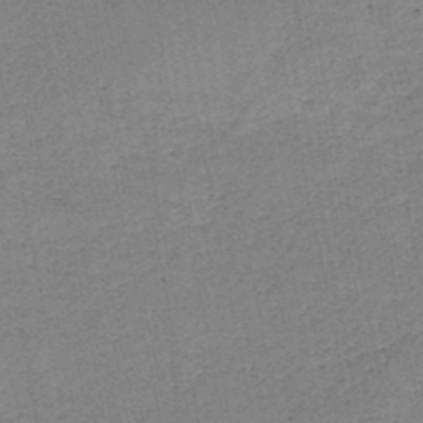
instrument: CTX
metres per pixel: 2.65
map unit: HNb
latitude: -48.2551
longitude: -39.9339
